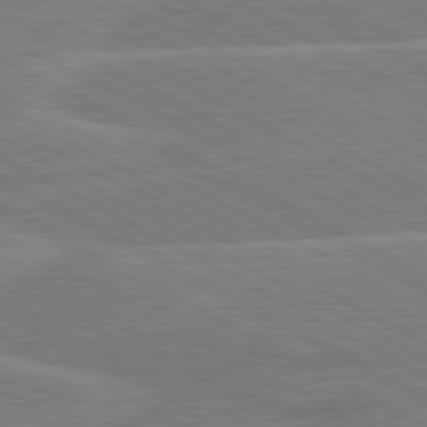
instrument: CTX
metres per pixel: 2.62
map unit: lApd
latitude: 80.9325
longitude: 121.9745
